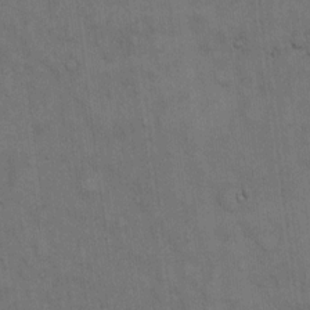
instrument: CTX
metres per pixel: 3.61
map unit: Hto
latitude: 14.9514
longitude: -61.3104
